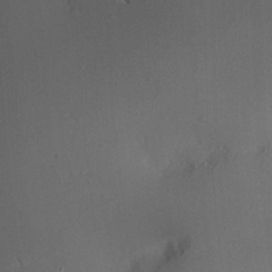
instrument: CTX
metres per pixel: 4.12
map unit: Nve
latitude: -8.4818
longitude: 175.0297
